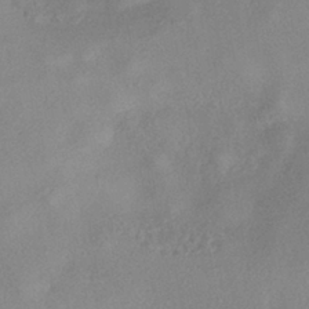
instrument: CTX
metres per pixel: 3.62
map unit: eHh
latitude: -41.3132
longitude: 120.4251
